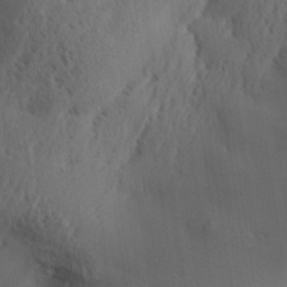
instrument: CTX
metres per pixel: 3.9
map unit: Aa
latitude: 32.3089
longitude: -140.8569
